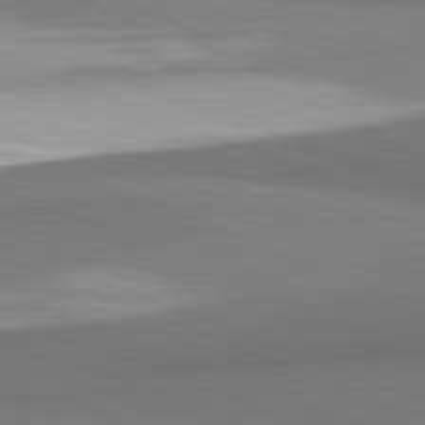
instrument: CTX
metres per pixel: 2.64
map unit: lApd
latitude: 82.3089
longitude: 160.4818
